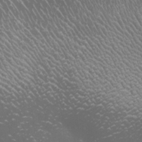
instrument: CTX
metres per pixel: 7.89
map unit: eHh
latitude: -4.5384
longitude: 19.2754
